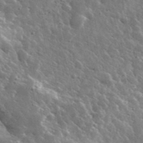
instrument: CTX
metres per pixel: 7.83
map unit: lHvf
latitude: 36.2334
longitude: -88.6302
